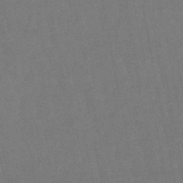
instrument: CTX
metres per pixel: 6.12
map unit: lHb
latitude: -47.6155
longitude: 79.0297
